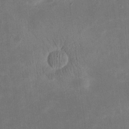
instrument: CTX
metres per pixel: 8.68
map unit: eHh
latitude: 20.4601
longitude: -70.1200
